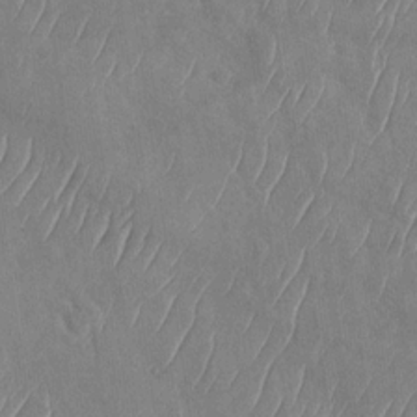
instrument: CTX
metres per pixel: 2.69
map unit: Nhu
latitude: -29.8989
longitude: -59.5560
